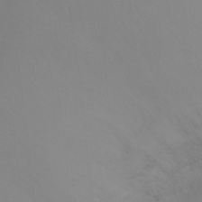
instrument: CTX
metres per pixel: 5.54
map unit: Ht
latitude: -5.5399
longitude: -27.0836
